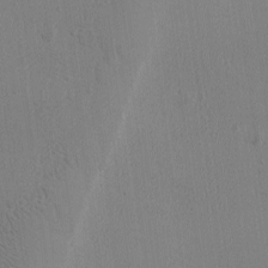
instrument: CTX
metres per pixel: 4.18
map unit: Ave
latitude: -8.5952
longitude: -122.0444
